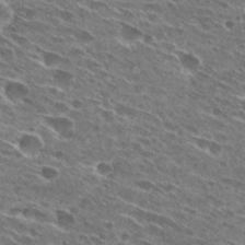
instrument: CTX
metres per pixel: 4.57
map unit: Hto
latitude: 27.4049
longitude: -43.8772
